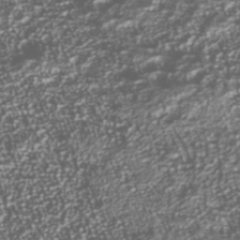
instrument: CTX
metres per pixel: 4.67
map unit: Nhu
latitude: -39.8423
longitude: -83.1781
